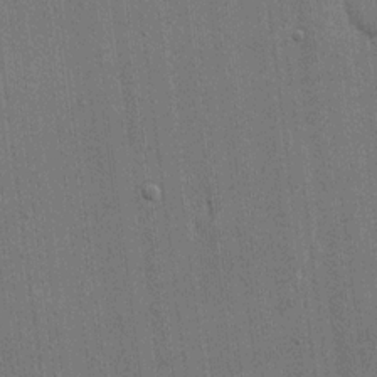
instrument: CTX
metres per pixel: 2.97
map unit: eHh
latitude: 15.8395
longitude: -68.9703
